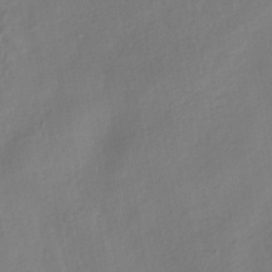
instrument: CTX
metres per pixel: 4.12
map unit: HNhu
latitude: -43.6910
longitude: 101.5399
